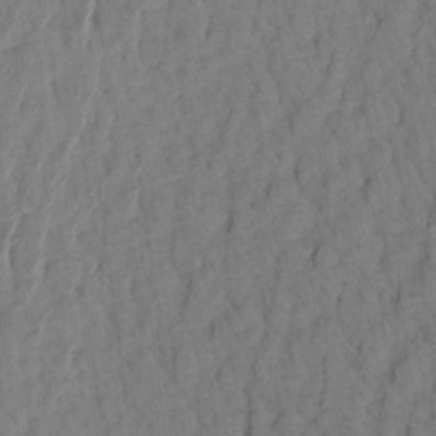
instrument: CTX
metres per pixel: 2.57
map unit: Aa
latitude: 20.9325
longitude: -141.0836
